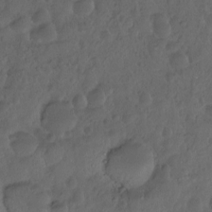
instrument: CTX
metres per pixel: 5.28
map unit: Hto
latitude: -8.1795
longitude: -45.6127
